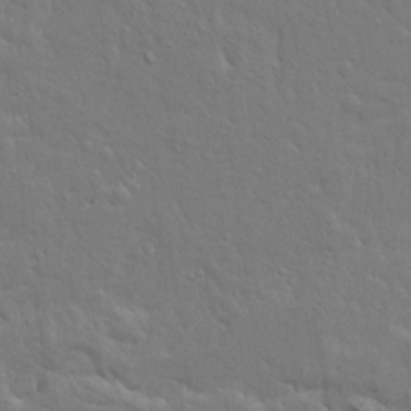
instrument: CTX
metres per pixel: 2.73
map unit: Ave
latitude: 17.4804
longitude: -141.4993
